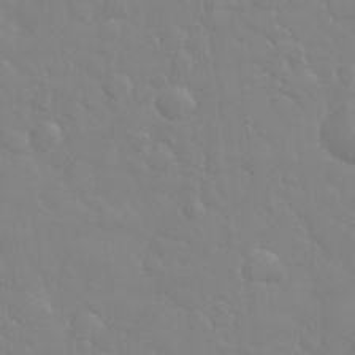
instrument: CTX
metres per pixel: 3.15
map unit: eHh
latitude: 32.7246
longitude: -60.4034
